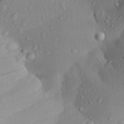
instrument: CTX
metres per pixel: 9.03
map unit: Aa
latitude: 28.5168
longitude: -131.9906
